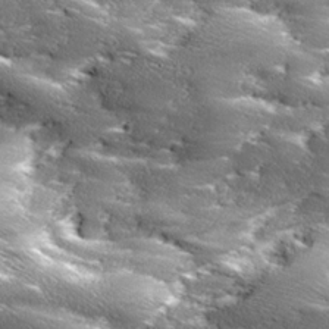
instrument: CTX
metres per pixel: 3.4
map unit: Ave
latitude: 18.2711
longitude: -136.8758
